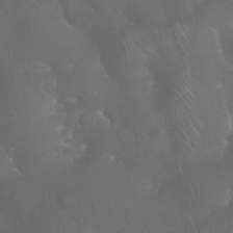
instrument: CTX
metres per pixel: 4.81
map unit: Nhu
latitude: 28.7624
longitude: -66.1199
